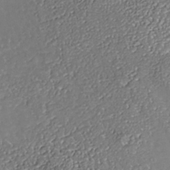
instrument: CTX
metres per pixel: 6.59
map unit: Nhe
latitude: -37.2753
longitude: -89.0081
